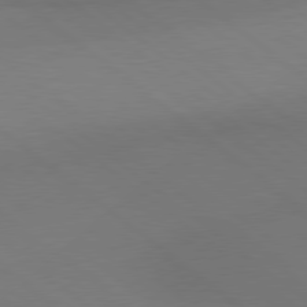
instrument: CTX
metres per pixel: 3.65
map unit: Hpe
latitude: 78.8758
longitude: -150.4979
